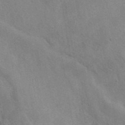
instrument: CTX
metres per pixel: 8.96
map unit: eAb
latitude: 40.7813
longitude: 107.9745
